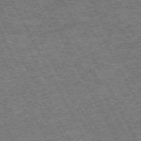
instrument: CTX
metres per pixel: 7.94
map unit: Hpe
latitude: -71.9745
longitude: 8.2172
